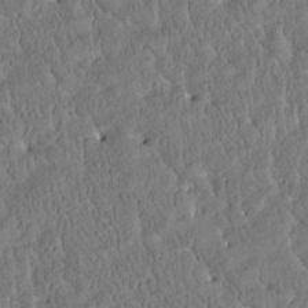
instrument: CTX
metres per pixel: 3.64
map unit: Htu
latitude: -3.9367
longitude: 174.8596
